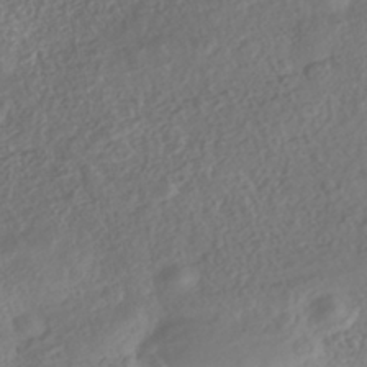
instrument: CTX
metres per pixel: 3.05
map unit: Nhe
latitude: -40.8219
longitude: -110.4412
